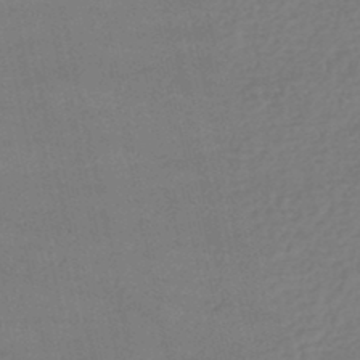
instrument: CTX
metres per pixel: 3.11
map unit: lHb
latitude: -46.3684
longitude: 61.5588
